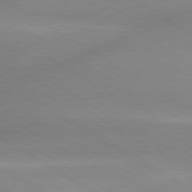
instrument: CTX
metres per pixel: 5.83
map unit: lApd
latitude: 80.0255
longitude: -146.4979
